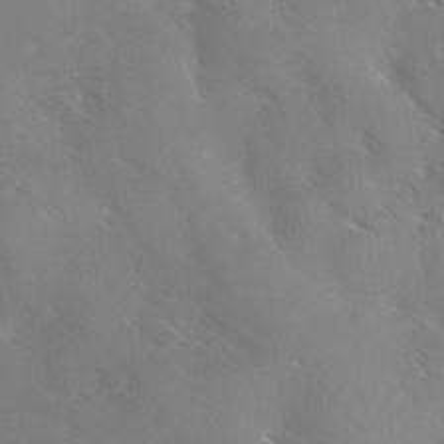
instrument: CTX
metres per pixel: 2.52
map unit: Ave
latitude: -0.2362
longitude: -112.2711
